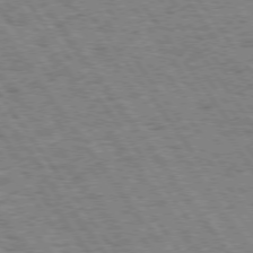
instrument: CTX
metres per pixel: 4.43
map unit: Hpe
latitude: 74.2523
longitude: -139.1970
